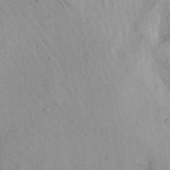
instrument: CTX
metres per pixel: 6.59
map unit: Aa
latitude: 26.4223
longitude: -143.7261
